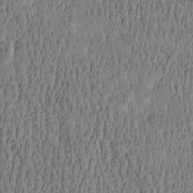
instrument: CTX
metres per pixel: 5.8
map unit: Htu
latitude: -4.5573
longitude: 175.4832
